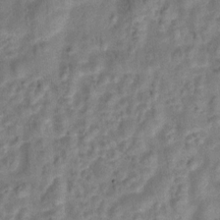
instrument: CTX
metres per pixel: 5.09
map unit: Hto
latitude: 6.5924
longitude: -31.6505
